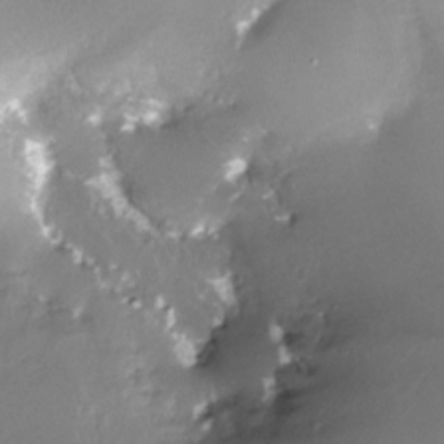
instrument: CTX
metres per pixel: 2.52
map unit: Nhe
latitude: -27.5021
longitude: -110.1389
